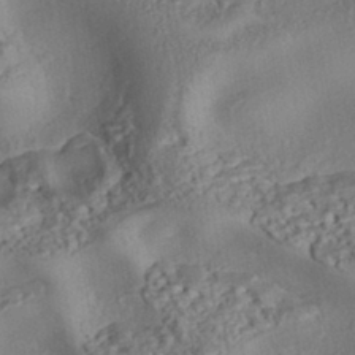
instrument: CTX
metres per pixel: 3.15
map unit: eHh
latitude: -43.0486
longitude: 121.1053
